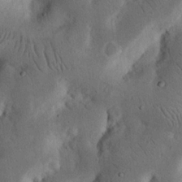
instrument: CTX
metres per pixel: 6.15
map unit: Nhu
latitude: 18.5168
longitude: -74.9325
